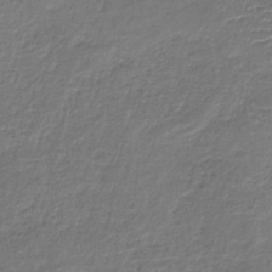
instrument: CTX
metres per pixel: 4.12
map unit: HNb
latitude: -34.2739
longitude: 63.1620
